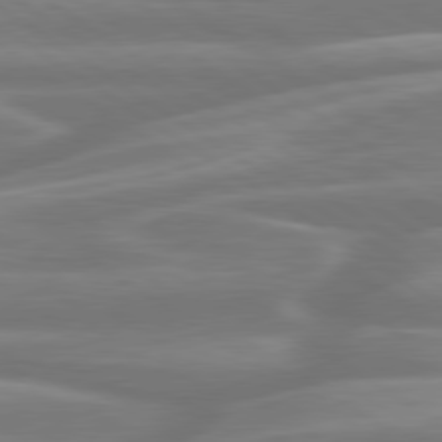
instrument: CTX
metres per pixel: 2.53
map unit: lApd
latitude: 79.7639
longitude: -127.2726
